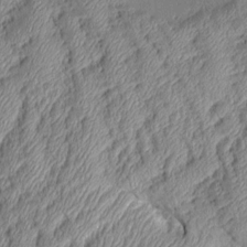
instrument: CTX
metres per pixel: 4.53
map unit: Aa
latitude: 9.2348
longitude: -128.6679
